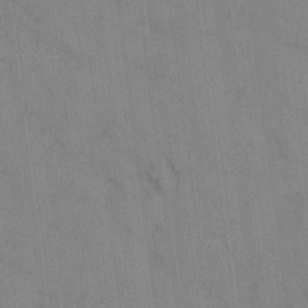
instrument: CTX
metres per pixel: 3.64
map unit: eHh
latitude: 13.3671
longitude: -62.5924
